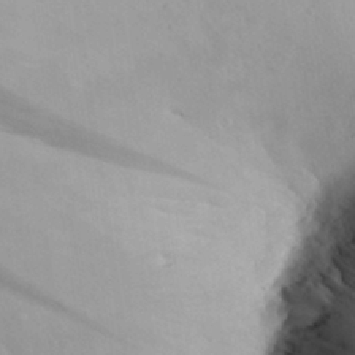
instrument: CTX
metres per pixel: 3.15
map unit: Aa
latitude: 29.7638
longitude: -134.2333
